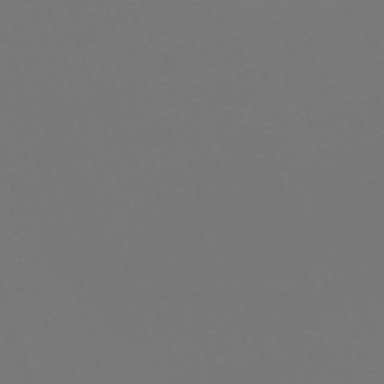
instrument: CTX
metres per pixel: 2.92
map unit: eHh
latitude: -63.0108
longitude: 51.3887
